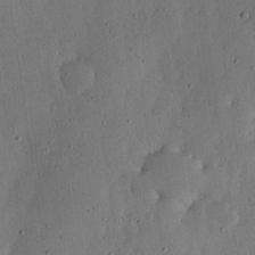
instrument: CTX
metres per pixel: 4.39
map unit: lHvf
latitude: 19.7638
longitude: -115.4993
